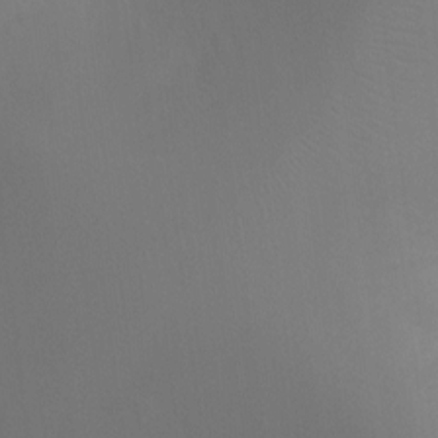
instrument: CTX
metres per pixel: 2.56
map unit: Ht
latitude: -5.0108
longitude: -25.2725
